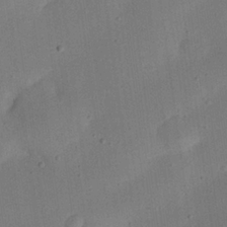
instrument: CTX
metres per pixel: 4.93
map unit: eHh
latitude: 24.6868
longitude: -68.6680
